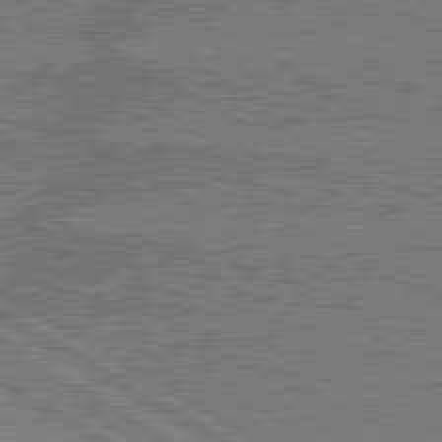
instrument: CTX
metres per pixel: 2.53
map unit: lApd
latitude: 79.8961
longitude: 168.6518
